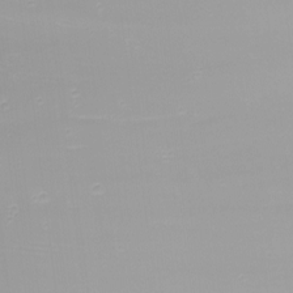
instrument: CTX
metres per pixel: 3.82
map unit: Nhu
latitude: -8.6329
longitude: -80.9892
